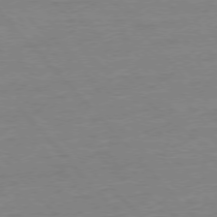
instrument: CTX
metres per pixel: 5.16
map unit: Ap
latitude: -77.3699
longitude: -95.8773
